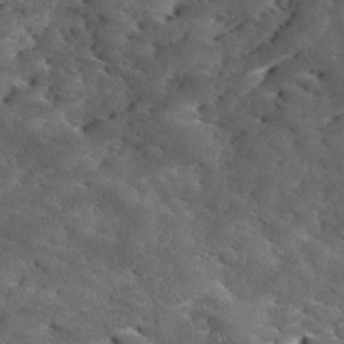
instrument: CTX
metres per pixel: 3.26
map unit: Ave
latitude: 17.9717
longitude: -136.2901
